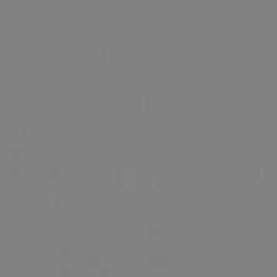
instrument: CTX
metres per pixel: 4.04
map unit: Htu
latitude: -12.6519
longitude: -70.1956
